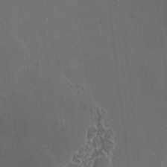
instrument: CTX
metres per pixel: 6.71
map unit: HNhu
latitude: 4.9892
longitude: 7.6910
